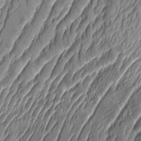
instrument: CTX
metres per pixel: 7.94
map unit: Aa
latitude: 8.9325
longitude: -130.9514
